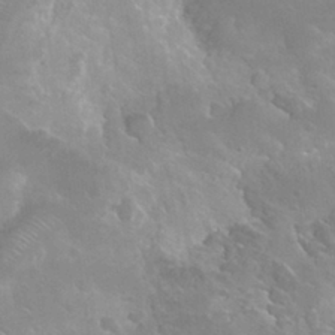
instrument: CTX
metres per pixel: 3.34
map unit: Hto
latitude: 28.2711
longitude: -40.4034
